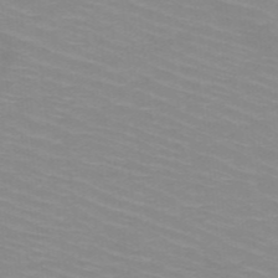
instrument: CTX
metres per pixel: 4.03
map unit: HNb
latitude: -48.0850
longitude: -45.5938
